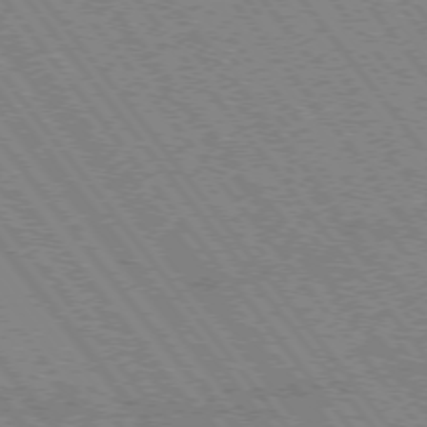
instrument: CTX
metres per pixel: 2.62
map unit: Hpe
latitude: -75.6344
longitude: -14.0255
